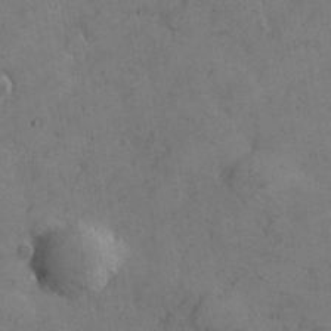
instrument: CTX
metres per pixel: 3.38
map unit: lHvf
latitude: 35.2914
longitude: -91.5749
